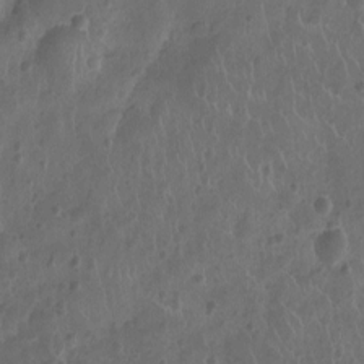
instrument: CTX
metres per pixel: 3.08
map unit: Ht
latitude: -9.3321
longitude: -21.3671
